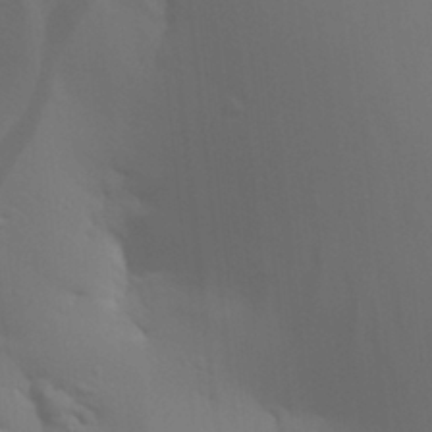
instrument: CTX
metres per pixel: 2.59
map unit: Aa
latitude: 26.4979
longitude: -131.4616
